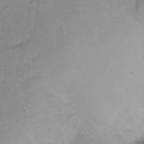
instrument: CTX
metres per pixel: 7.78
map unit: Hto
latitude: -11.0109
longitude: -39.8772
